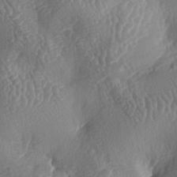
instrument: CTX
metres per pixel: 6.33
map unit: lAa
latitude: -5.4832
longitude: -128.5923
